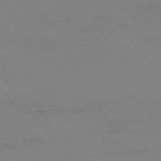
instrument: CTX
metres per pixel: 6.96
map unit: Ap
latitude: -74.2173
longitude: -79.4805
